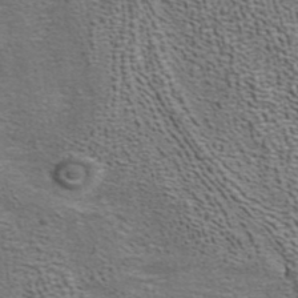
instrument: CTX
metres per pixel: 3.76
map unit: ANa
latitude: 39.8772
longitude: 22.5007
